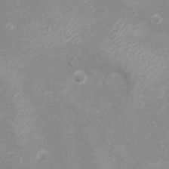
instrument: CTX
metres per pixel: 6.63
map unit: eHh
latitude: -4.0661
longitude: -75.1592
